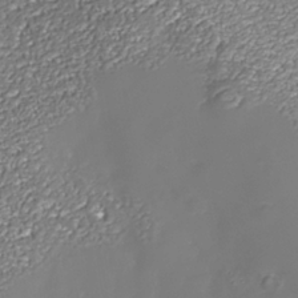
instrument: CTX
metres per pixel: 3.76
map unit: Nhe
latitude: -37.5021
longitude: -88.6869
